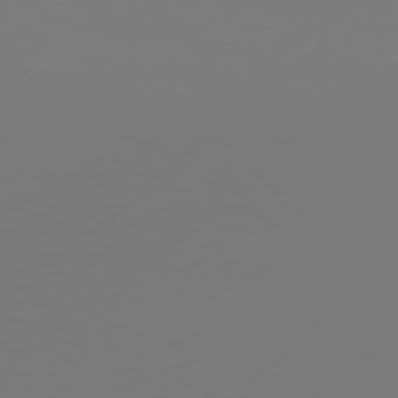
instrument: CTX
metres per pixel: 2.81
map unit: Hpe
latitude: 77.1592
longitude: -130.5546
